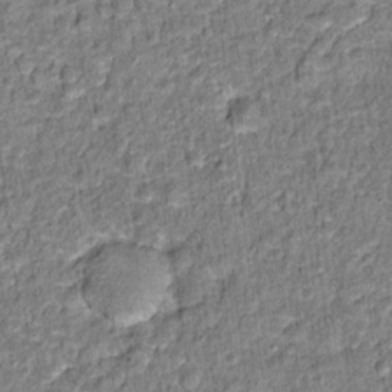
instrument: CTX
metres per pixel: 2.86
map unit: Hto
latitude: 12.8002
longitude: -37.7828
